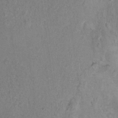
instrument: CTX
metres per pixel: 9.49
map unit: Ht
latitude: 9.5749
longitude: -32.3278
